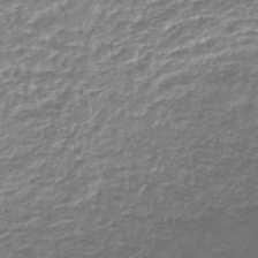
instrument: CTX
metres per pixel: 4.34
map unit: lHb
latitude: -44.3684
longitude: 68.0850
